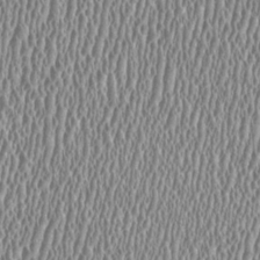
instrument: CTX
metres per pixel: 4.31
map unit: HNhu
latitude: -0.3496
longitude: 0.8030
